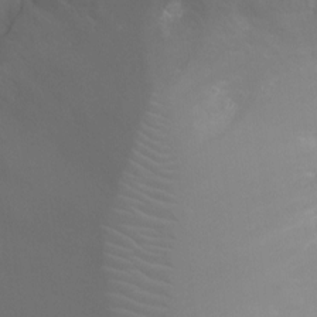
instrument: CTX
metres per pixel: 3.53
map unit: Ht
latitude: -9.2565
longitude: -20.6869
